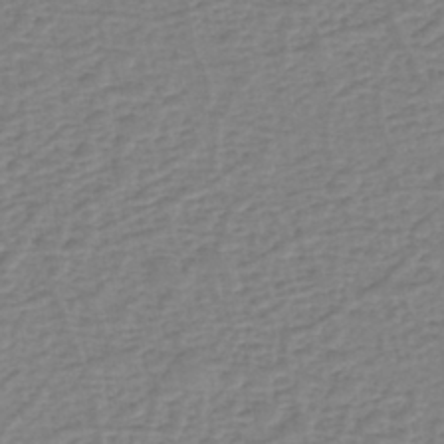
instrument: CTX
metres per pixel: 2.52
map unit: eHh
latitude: -39.9745
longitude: -28.0255
